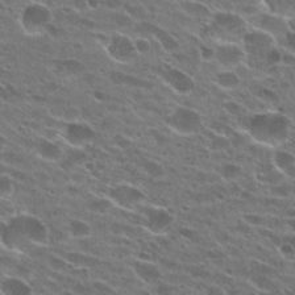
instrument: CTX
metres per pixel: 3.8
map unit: Hto
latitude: 25.7071
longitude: -42.6680
